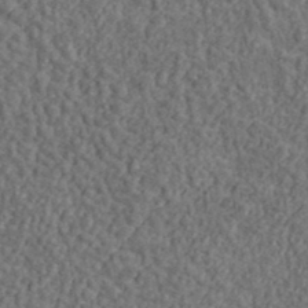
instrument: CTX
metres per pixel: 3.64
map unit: lHvf
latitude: 38.0255
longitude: -91.0647
